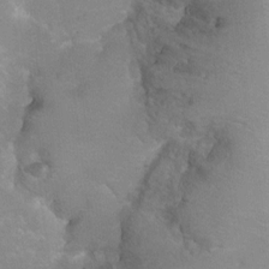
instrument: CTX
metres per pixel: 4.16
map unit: Hto
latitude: 7.0080
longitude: -30.5924
